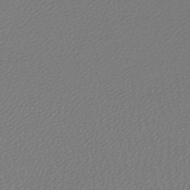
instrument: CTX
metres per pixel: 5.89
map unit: lHb
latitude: -45.9367
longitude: 71.1998
